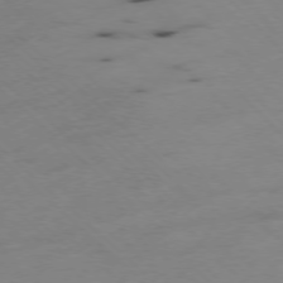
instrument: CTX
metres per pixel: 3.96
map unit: Ap
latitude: -77.2754
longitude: -63.7450
